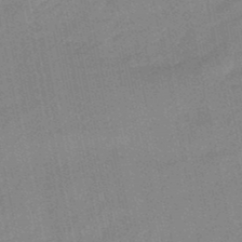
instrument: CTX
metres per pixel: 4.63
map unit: lHb
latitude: -48.7275
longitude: 80.5007
